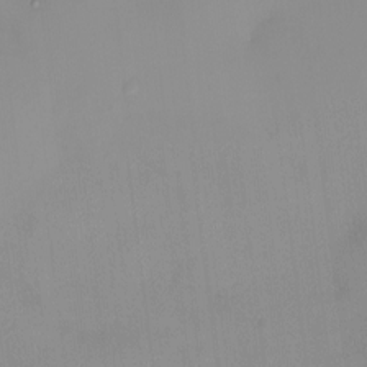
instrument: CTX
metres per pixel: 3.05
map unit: HNhu
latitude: 5.0458
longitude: 8.4251
